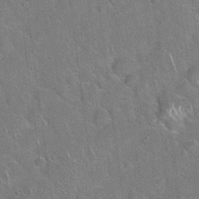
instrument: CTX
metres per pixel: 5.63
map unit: Hto
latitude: 20.2901
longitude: -51.0080
